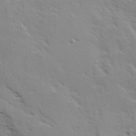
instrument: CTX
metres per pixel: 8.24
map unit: Ave
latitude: 14.4412
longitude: -131.3671
